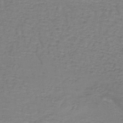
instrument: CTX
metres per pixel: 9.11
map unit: lHb
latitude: -39.0298
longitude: 60.8219
